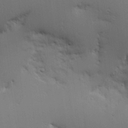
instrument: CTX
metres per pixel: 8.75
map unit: Aa
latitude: 18.0822
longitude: -142.5546
